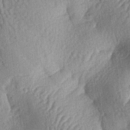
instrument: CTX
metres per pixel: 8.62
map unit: lAa
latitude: -6.4818
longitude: -126.8569
